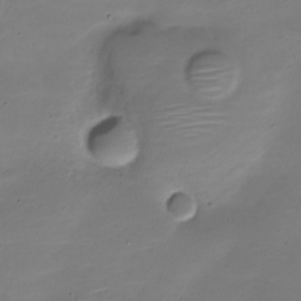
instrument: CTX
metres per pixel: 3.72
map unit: Nve
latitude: -21.3320
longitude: 104.5007
